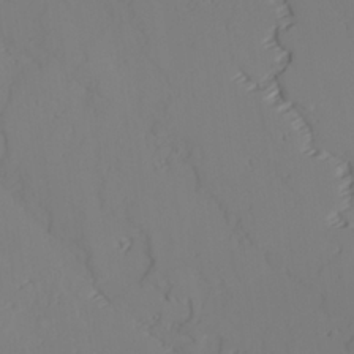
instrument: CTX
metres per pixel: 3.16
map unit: lAvf
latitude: 25.8961
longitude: -110.9514
